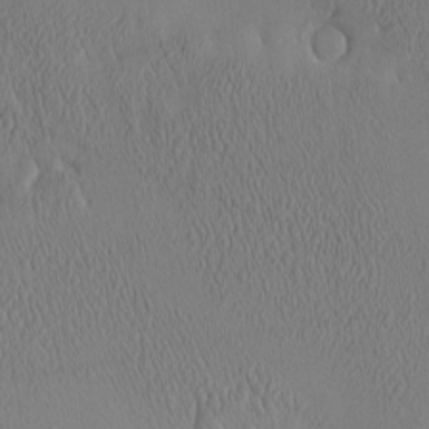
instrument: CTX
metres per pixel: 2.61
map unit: eHh
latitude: -3.9556
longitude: 16.3685
